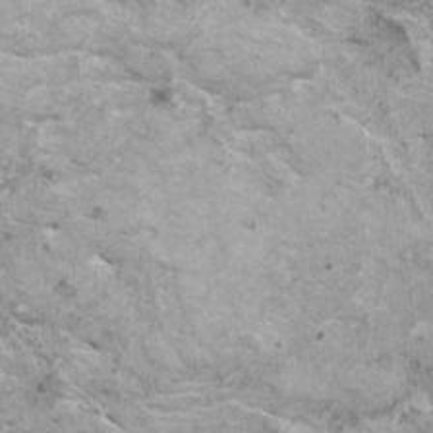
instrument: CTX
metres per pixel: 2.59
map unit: HNhu
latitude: 1.5182
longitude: 0.7653
